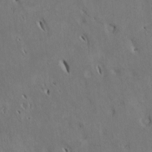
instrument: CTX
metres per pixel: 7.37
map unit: Htu
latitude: 2.4034
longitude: 148.4629
